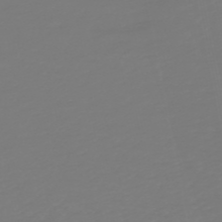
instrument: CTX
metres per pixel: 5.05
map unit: lHb
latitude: -49.8612
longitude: 82.5385
